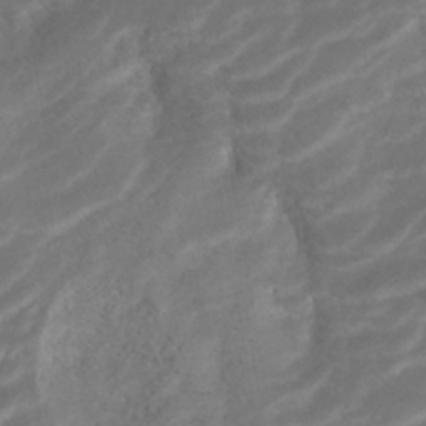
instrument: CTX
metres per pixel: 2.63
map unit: ANa
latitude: -41.7477
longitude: 104.5384
